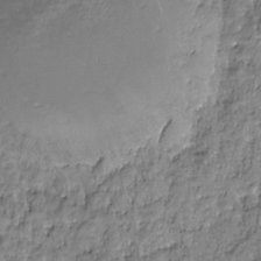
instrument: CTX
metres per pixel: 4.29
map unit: HNhu
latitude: -21.5966
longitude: 85.7855
